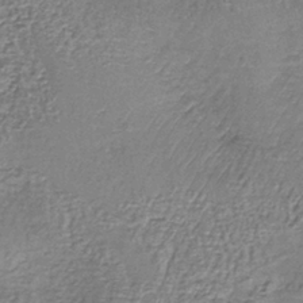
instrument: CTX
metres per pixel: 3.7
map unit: lHb
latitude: -38.9164
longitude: 61.2754
